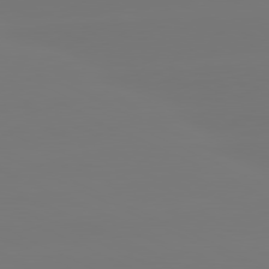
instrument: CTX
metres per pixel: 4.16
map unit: lApd
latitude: 80.9136
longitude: -149.5749
